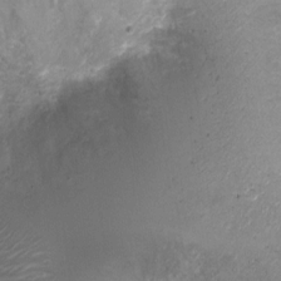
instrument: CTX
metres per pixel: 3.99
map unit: Ht
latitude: 1.2537
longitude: -25.3103
